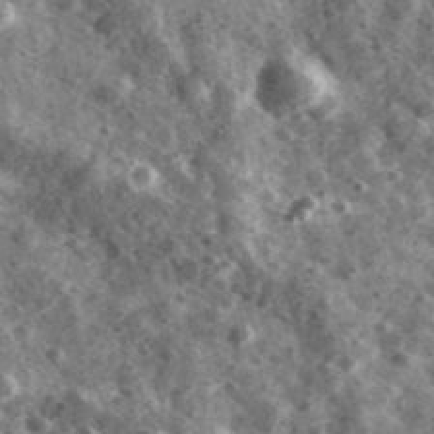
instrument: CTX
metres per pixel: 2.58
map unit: Ave
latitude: 38.4412
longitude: -107.5182
